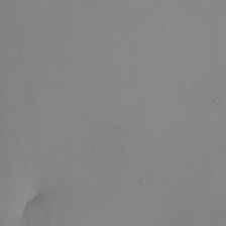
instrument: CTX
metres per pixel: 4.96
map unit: Nhu
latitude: -6.8786
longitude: -81.1403
